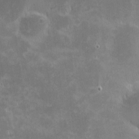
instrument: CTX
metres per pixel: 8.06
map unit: eHh
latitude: -1.4266
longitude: -85.1214
